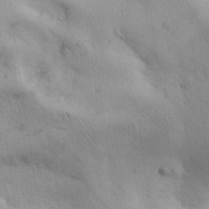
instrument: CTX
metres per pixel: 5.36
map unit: Nhu
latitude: 28.1389
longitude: -71.2159
